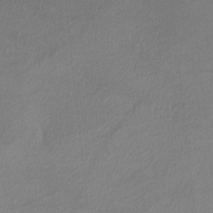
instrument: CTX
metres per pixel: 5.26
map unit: lHvf
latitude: -12.8219
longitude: -102.4601
